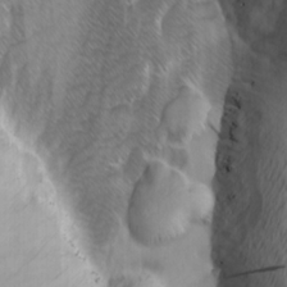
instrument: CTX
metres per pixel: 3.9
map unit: Ave
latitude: 9.3104
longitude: -105.4994
